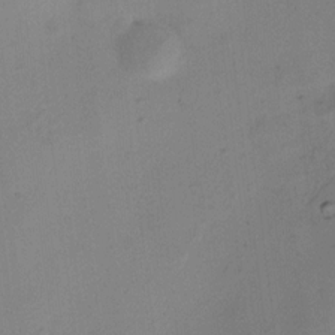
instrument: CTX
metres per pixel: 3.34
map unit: HNhu
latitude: 9.4615
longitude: 15.2565
